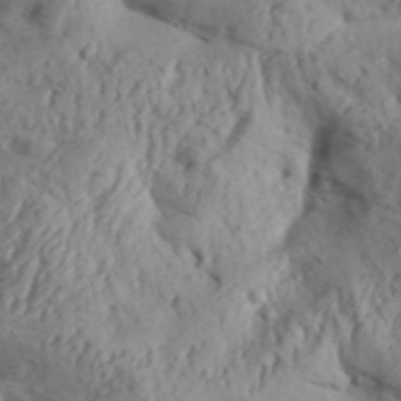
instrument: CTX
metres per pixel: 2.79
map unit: Aa
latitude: 31.2348
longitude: -136.1956
